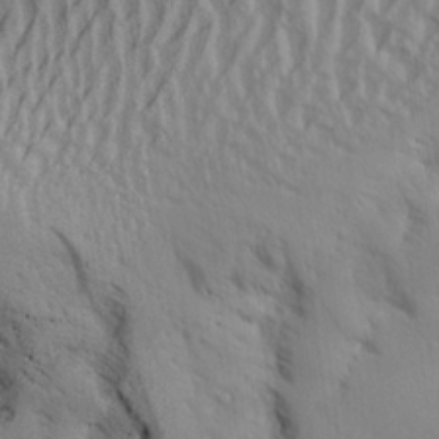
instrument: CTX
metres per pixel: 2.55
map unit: Aa
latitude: 27.8017
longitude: -134.1955
